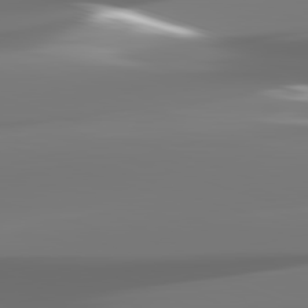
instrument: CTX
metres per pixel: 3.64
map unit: lApd
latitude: 82.4601
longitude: -146.3090
